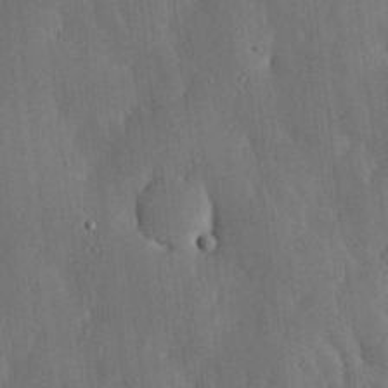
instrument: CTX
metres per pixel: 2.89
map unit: lHvf
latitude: 18.8569
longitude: -113.4237
